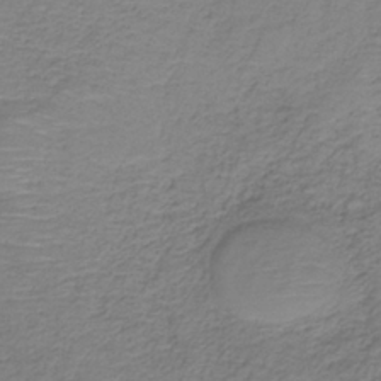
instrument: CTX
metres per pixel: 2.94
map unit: HNb
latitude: -35.2943
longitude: 53.4832
